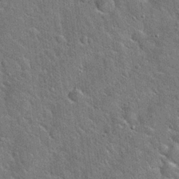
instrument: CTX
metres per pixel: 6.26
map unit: Hto
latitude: 21.3671
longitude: -51.7260
